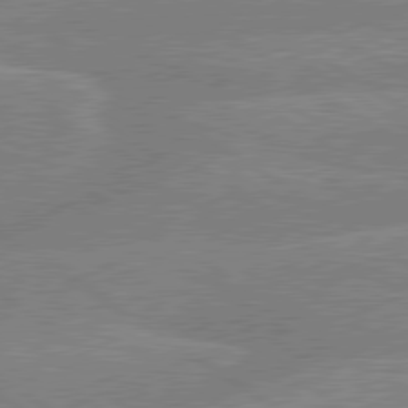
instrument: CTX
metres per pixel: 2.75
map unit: lApd
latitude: 79.6883
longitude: -132.4601
